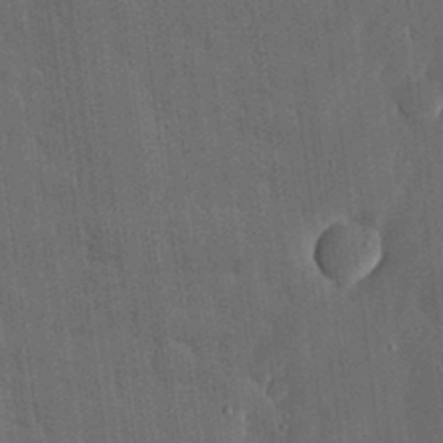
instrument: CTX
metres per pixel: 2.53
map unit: lHvf
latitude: 19.1214
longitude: -113.4615
